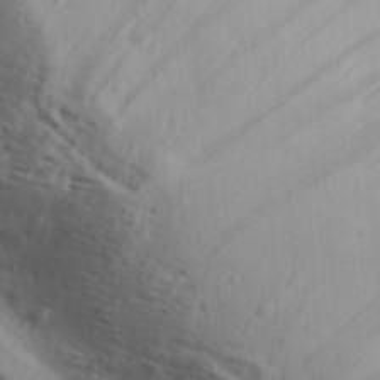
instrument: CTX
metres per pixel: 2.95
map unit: Aa
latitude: 30.5735
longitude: -136.0822
